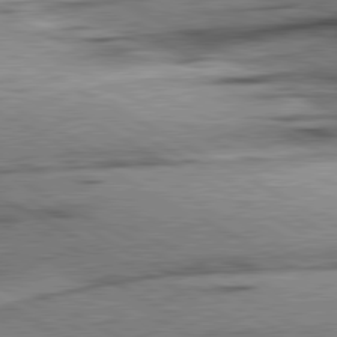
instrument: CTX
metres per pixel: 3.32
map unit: lApd
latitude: 80.6868
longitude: -157.2159
